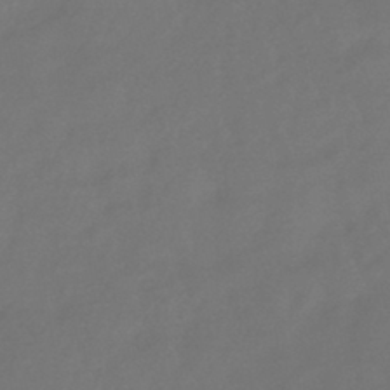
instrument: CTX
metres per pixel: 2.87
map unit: HNhu
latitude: -43.3320
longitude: 92.0661
